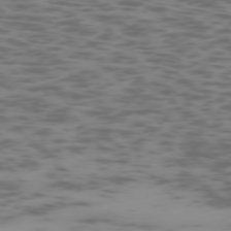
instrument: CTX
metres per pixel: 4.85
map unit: Ap
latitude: -75.2565
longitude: -67.4048
